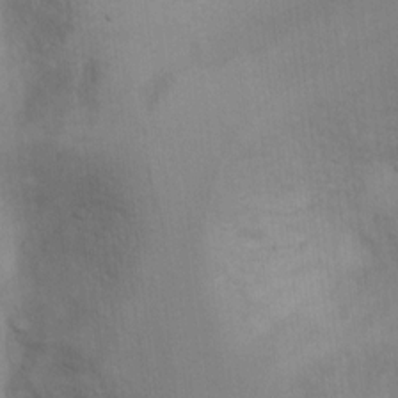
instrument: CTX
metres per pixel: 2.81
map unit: Hto
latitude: 7.6316
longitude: -36.6869
